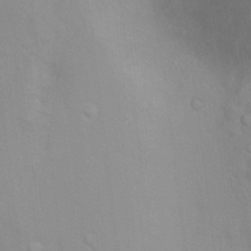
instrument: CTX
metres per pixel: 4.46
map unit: Ht
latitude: 5.7072
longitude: -28.9702
